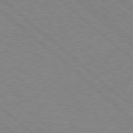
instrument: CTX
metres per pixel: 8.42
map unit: Hpe
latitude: 78.0444
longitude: -123.3104
